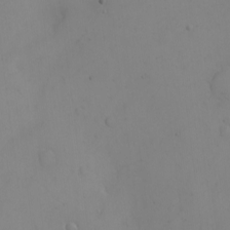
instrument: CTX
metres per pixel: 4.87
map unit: eHh
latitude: -9.2376
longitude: -66.0255
